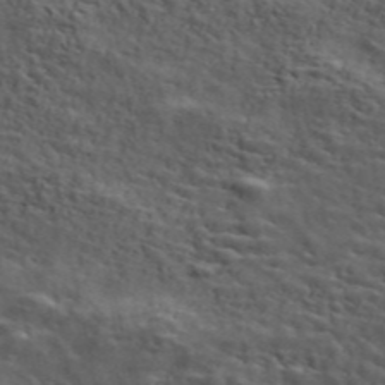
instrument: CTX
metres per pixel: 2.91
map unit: ANa
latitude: 47.6694
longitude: -83.1214
